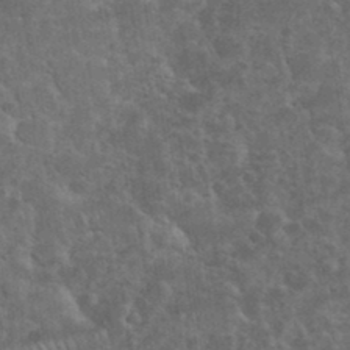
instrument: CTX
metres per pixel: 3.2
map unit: eHh
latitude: 36.1767
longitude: -61.7449
